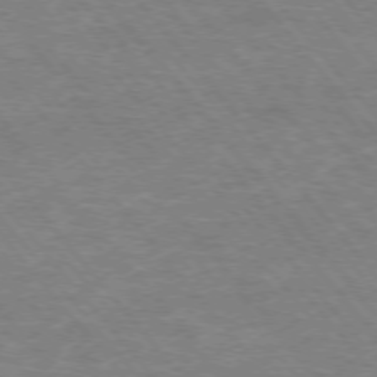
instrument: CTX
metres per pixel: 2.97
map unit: Hpe
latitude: -76.3684
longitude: -13.6694
